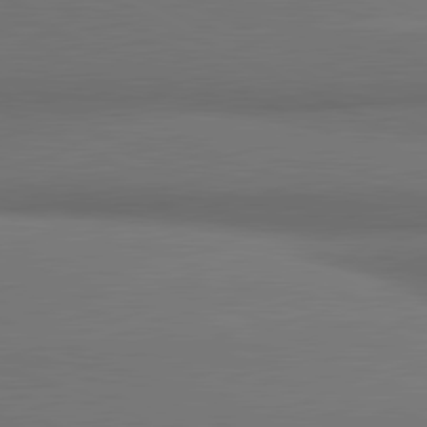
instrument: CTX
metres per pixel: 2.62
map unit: lApd
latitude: 81.5749
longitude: 173.6155
